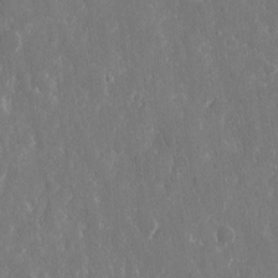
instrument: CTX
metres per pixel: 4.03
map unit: eHh
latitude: 15.0837
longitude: -72.8191
